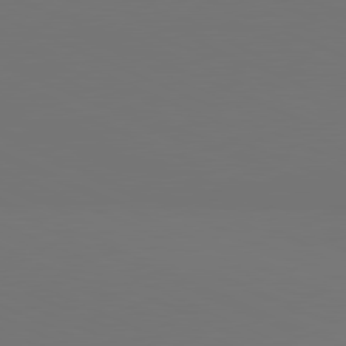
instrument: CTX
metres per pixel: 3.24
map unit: lApd
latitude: 81.3104
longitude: 147.2943
